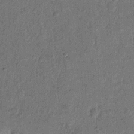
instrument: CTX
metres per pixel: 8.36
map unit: Hto
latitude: 8.4412
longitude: -61.3670
